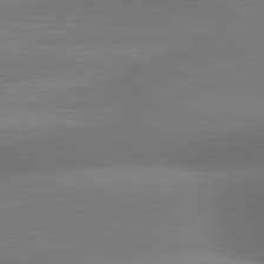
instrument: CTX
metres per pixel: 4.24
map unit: lApd
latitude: 81.1970
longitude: 132.2362
